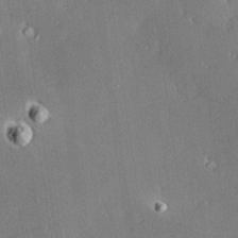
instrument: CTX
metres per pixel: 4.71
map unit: Hve
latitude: 28.1011
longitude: -93.7260
